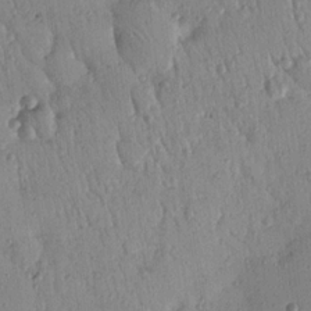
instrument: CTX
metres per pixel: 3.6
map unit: Nhu
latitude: 18.4412
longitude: -78.2523
